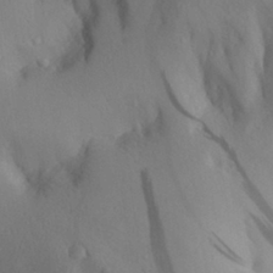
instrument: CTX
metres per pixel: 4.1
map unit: Aa
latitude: 29.6127
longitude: -134.1955
